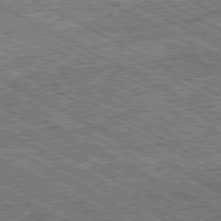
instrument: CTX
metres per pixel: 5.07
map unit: Ap
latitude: -80.3873
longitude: -78.4979
